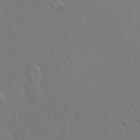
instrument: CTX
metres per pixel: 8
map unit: Hto
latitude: 17.7261
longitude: -56.4601
